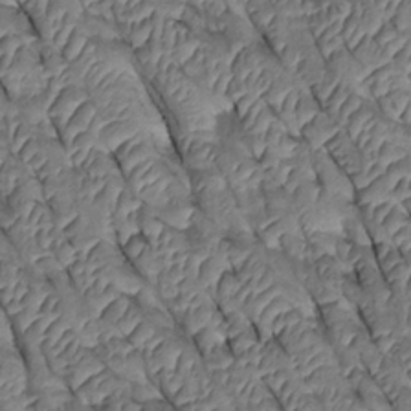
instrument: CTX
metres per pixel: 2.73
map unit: Htu
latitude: 0.5357
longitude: 147.9556
